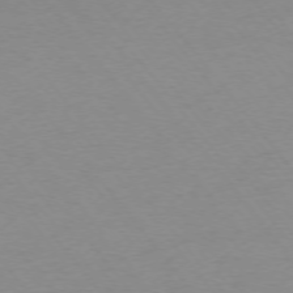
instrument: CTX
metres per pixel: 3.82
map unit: Ap
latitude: -75.1054
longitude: -71.7827
